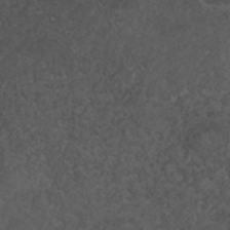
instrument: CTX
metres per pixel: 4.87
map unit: ANa
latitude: 41.2536
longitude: 54.0661
